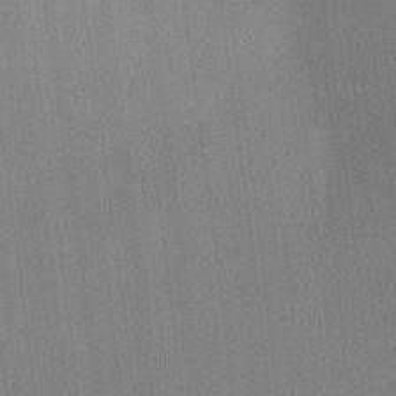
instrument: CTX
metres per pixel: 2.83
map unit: Ht
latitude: -6.2739
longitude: -27.4615
